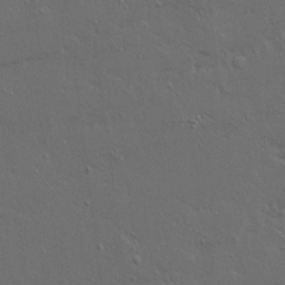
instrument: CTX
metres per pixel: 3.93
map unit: Ave
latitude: 15.4994
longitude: -139.2159
